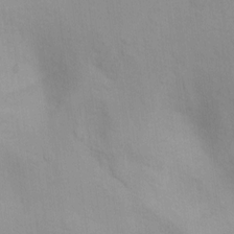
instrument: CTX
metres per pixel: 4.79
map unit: Ht
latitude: 5.7450
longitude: -29.0269
